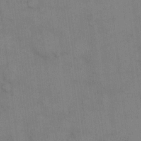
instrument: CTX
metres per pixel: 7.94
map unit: eHh
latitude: 14.9892
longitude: -62.7624
